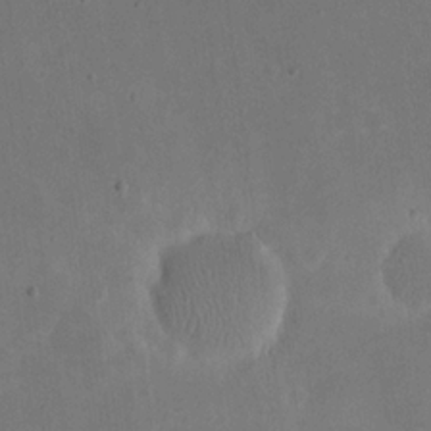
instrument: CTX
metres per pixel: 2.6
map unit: eHh
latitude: 20.7058
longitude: -70.9325
